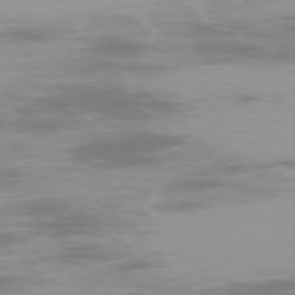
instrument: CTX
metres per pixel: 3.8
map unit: Ap
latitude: -76.8408
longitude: -74.0255
